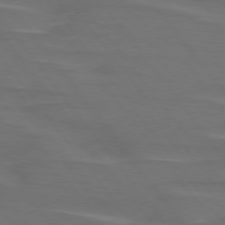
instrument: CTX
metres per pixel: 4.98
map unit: lApd
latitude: 75.2915
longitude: -79.6694
